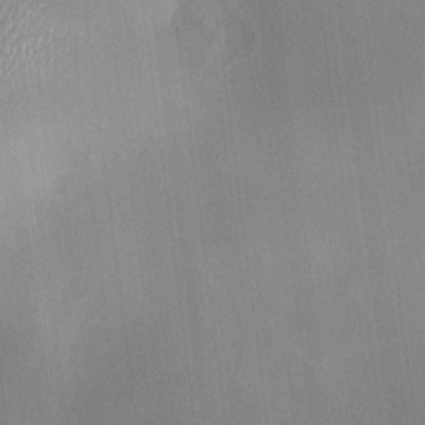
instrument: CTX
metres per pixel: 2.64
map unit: HNhu
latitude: 8.5546
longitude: 9.2754
